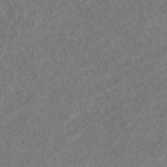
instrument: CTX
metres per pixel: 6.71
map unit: HNhu
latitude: -46.6518
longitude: 29.2943
